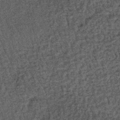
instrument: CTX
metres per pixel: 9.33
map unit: lHb
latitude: -39.6533
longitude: 65.8234
